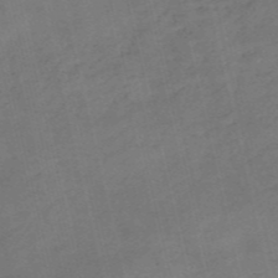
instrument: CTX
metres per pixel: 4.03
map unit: eHh
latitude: -54.7085
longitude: -91.2159
